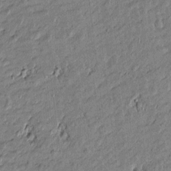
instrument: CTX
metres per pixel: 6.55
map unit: Htu
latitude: -6.7841
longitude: 177.3321
